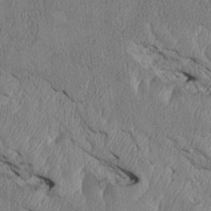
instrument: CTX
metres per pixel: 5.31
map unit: Htu
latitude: 4.2522
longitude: 152.2550
